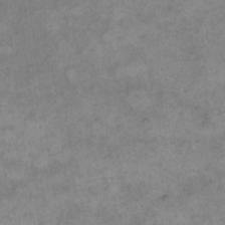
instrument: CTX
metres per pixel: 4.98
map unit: eHh
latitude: 14.7813
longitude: -65.9717
